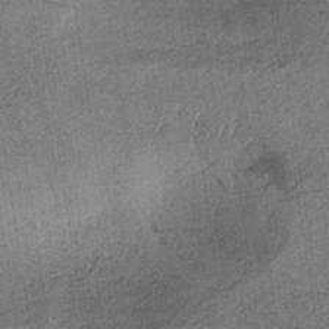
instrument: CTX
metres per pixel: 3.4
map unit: HNb
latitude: -32.6519
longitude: 62.5573
